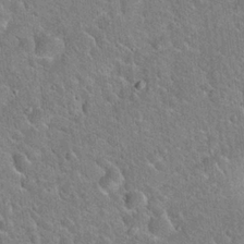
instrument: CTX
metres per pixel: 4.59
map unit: Hto
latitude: 21.0459
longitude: -51.0458
